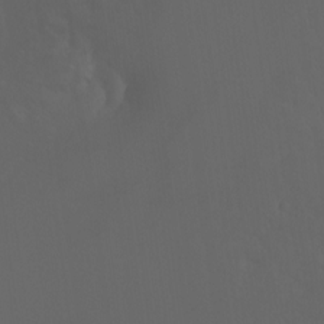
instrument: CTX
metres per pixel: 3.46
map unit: Htu
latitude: -6.1228
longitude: -69.2348
